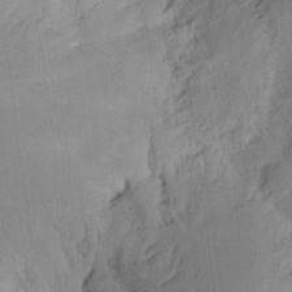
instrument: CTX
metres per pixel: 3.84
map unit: Ht
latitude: 10.5357
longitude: -74.4034
